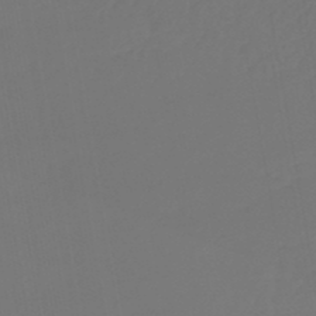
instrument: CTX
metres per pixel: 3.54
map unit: lHb
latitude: -47.5588
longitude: 71.0298
